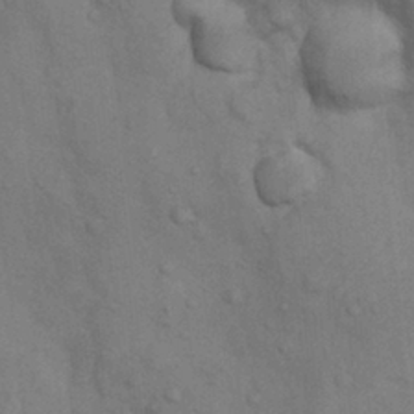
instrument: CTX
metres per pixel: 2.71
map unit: Nhu
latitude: 7.5560
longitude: -24.1577
